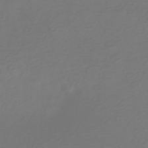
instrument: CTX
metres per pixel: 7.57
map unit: HNhu
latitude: -47.1620
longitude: 104.1794
